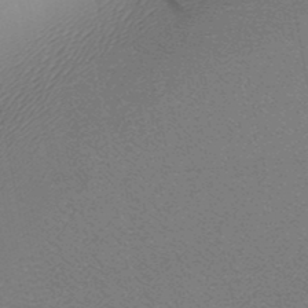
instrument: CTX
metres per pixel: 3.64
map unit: HNb
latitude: -49.5022
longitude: -51.9339
